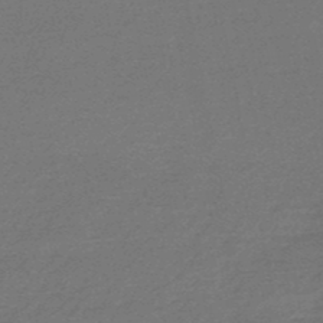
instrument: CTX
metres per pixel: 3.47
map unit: HNb
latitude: -48.8219
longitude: 60.0472
